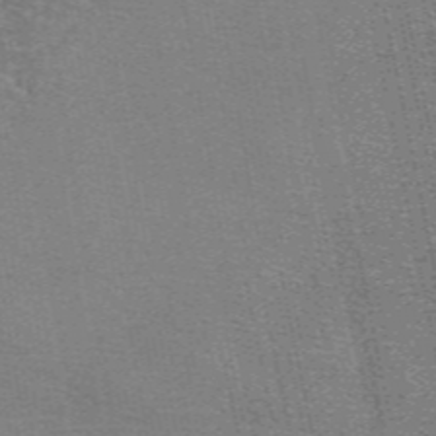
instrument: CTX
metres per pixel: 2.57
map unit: eAb
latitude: 49.5560
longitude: 105.7477
